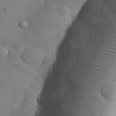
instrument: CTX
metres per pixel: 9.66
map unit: Nhu
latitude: 26.0822
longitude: -72.6680
